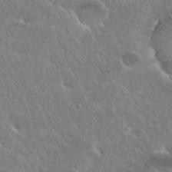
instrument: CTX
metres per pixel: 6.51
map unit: Hto
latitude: 25.3481
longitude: -38.3089
